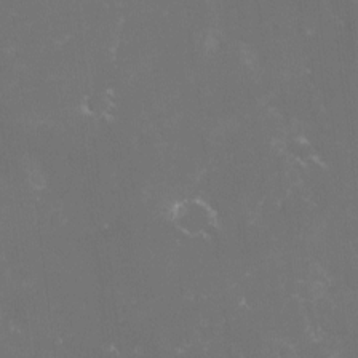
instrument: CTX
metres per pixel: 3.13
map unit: lHvf
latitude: -13.8045
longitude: -101.1970
